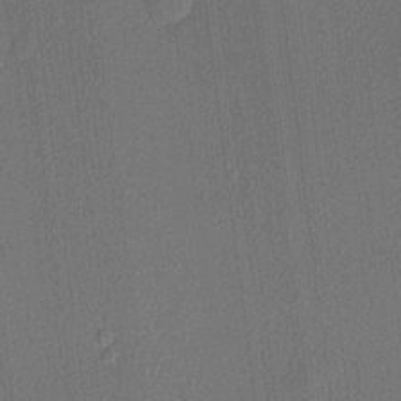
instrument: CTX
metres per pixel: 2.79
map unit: lHvf
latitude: 20.8380
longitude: 141.7100
